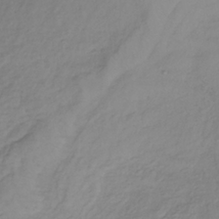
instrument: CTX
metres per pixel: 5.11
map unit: lHb
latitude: -36.4062
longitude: 70.0283
